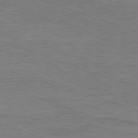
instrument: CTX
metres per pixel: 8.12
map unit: Ap
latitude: -81.7856
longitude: -73.8206
